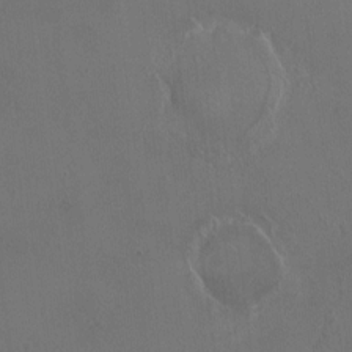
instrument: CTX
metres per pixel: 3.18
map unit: HNhu
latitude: 2.3656
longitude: 6.8219
